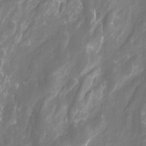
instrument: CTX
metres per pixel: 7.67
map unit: Htu
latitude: -13.0109
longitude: -71.8583
